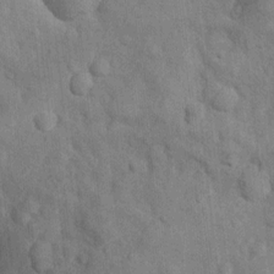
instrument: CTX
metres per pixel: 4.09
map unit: Nhu
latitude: 9.8961
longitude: -24.7813
